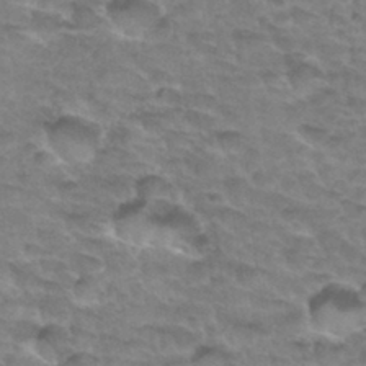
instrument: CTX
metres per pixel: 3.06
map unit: Hto
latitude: 33.5749
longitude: -46.8191
